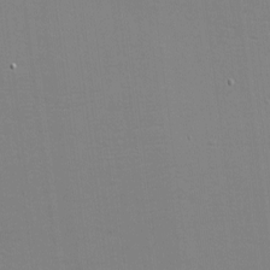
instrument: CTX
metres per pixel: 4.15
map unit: eHh
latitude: -3.8233
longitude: -80.2711
